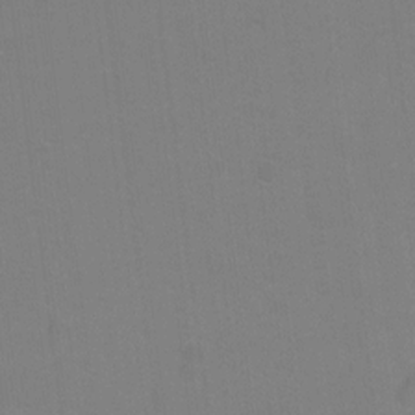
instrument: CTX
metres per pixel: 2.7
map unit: Ht
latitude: 1.1214
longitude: -33.6127
